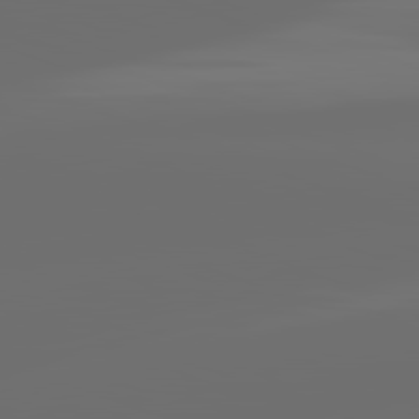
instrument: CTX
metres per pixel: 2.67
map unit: lApd
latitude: 82.1199
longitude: -152.0633
